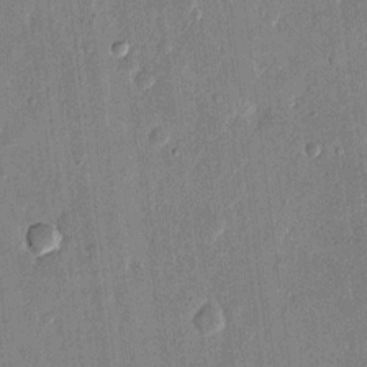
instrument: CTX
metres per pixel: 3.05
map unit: eHh
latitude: 14.6680
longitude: -70.2711
